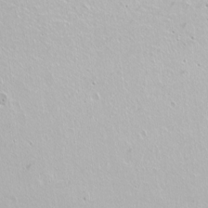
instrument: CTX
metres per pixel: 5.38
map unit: Nhu
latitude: -7.5210
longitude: -46.1200
